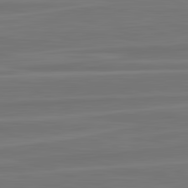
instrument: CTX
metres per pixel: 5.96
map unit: lApd
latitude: 82.9324
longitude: 168.5195
